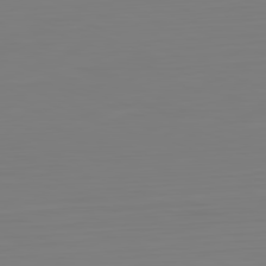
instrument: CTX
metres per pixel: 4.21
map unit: Hpe
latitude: -82.1039
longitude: 8.4629
